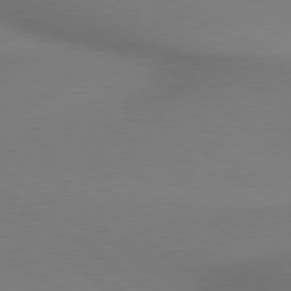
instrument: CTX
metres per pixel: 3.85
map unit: lApd
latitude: 79.0648
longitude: 178.6518
